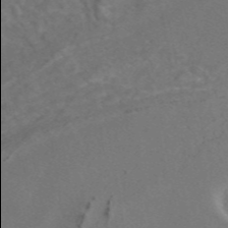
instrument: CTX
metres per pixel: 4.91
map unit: eAb
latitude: 46.2901
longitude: 110.0094
